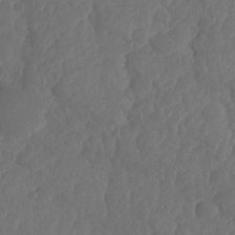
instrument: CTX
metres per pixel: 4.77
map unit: HNhu
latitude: -24.9353
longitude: 49.7289
